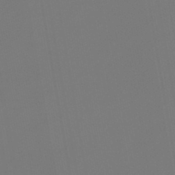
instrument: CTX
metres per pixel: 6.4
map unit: lHb
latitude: -46.9164
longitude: 71.2754
